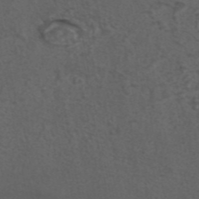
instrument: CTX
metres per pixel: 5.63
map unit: eAb
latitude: 43.4804
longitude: 104.8219
